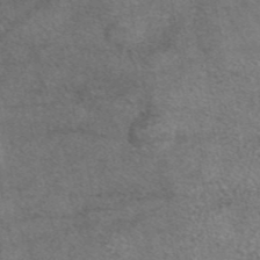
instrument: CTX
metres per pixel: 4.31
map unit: eAb
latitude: 44.9325
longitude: 109.1431
